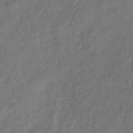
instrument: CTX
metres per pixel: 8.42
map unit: Hve
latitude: -33.1809
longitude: 91.7667
